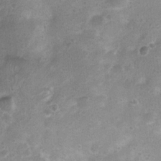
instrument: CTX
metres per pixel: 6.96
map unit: Nhu
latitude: 6.1767
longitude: -18.2522
